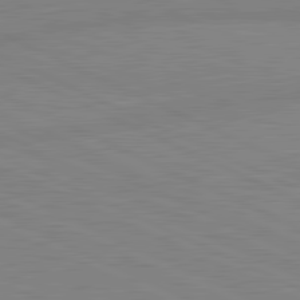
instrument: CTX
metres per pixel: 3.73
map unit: lApd
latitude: 81.7639
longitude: -172.2522
